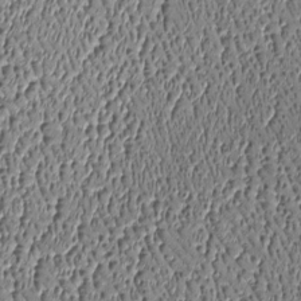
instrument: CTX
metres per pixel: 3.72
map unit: Htu
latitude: -6.5007
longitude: 157.0297
